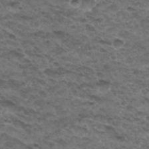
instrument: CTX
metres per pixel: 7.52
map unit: Hto
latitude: 32.2900
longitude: -48.1956
